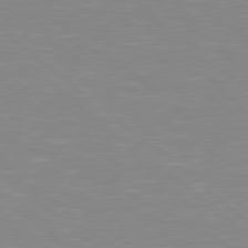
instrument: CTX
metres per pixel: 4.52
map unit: Hpe
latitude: 78.3468
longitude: -148.1011
